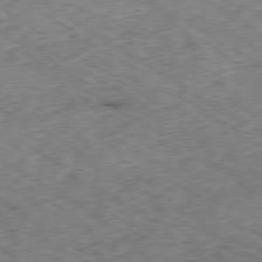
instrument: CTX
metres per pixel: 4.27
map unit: Hpe
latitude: -80.1417
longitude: 21.9745
